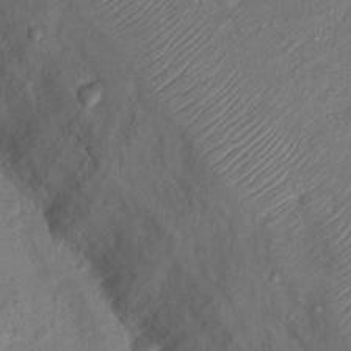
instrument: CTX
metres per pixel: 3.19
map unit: Nhu
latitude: 12.8947
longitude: -28.6490
